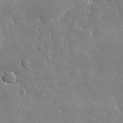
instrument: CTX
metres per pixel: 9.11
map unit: lHvf
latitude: 32.7057
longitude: -92.9891
